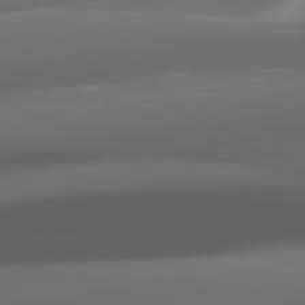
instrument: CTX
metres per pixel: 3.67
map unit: lApd
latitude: 82.1199
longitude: -148.3089
